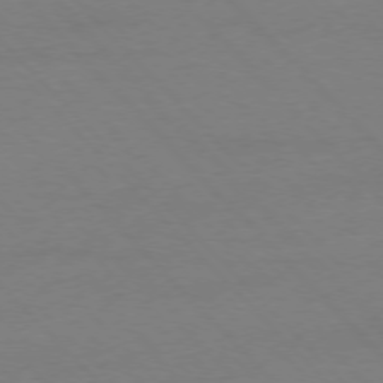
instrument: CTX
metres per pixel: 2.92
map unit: Ap
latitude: -76.9164
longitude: -80.4790
